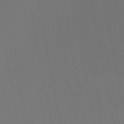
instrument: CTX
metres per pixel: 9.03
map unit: HNb
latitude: -51.8044
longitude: -47.0837
